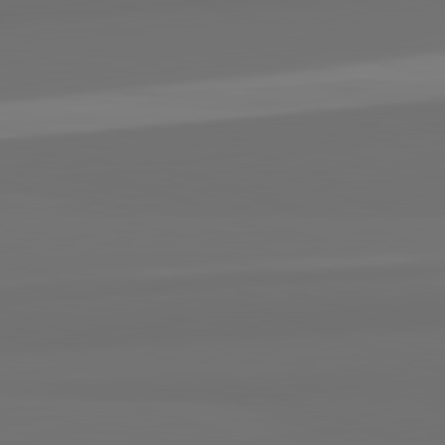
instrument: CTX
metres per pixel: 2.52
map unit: lApd
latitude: 82.6112
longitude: 163.4076
